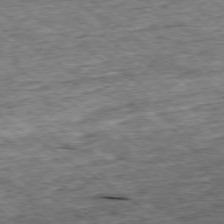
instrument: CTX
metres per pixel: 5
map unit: Ap
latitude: -79.2376
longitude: -85.0648
